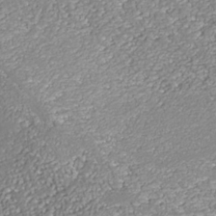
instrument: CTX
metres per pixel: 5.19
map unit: Nhe
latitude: -37.6721
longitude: -88.5735
